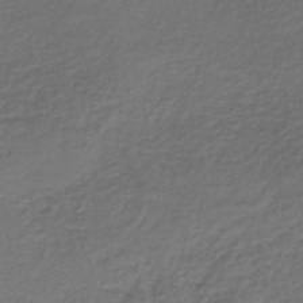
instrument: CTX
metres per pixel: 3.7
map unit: lHb
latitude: -35.5588
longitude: 61.1809
